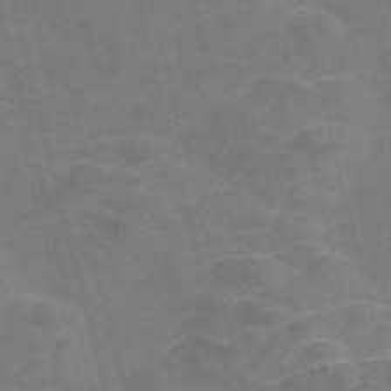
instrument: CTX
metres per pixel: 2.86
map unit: Nve
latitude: -58.1605
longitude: 54.8597
